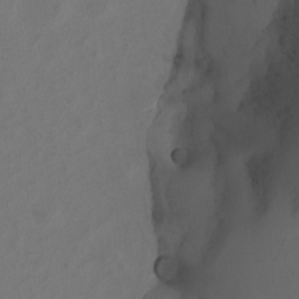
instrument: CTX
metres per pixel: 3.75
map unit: Nhu
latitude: -3.6532
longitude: -74.4790
